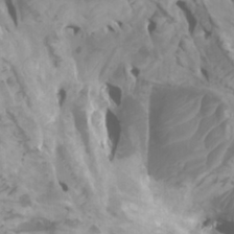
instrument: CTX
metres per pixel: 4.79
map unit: Htu
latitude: -6.1983
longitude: -76.3467
